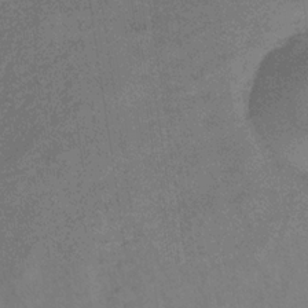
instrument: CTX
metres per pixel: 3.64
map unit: lHb
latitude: -33.4455
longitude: 66.6707
